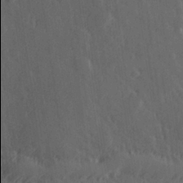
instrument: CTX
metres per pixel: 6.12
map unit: Hve
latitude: 26.8002
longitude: 146.0094
